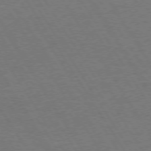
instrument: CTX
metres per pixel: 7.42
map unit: Hpe
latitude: 73.3482
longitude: -123.7261
